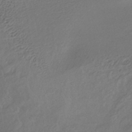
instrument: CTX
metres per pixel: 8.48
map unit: lHb
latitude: -38.7652
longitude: 71.0298
